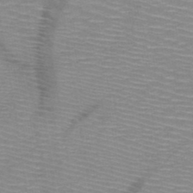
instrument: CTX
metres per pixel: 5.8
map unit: HNb
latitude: -47.7288
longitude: -44.9513
